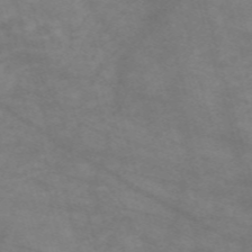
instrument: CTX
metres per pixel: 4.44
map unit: Nve
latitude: -59.2942
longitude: 59.2942
